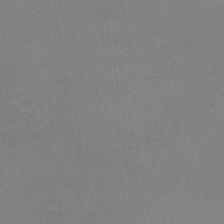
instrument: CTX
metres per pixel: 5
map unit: lHb
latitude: -45.8800
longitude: 58.4062
